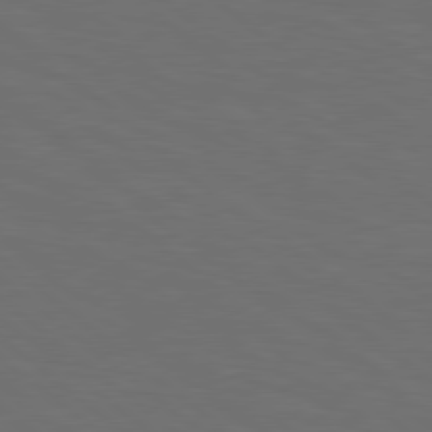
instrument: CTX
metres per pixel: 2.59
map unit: lApd
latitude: 78.6491
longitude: -177.0080
